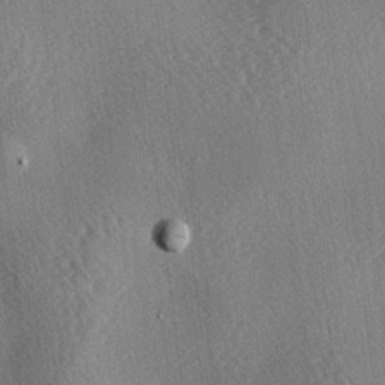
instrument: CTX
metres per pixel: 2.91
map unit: lAa
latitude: -3.7477
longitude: -126.1200
